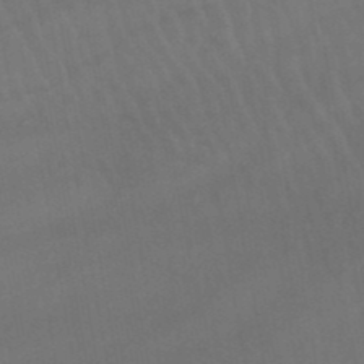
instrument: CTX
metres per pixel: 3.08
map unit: lHb
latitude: -46.0661
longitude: 77.0109
